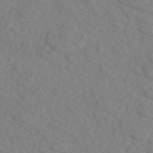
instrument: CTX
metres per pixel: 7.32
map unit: eAb
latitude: 49.3104
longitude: 108.3684
